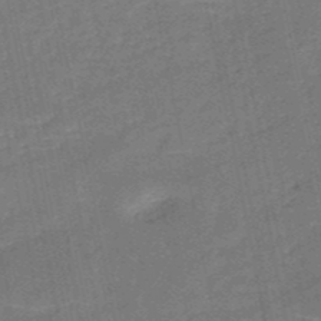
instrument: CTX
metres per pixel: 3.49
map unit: HNb
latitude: -51.1998
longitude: -40.5545
